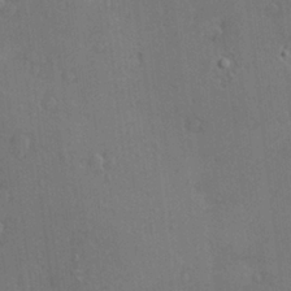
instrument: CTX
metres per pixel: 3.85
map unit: Nve
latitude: -7.4832
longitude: 174.0849
